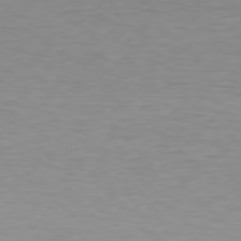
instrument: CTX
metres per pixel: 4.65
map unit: Hpe
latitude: 78.1011
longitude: -122.5924
